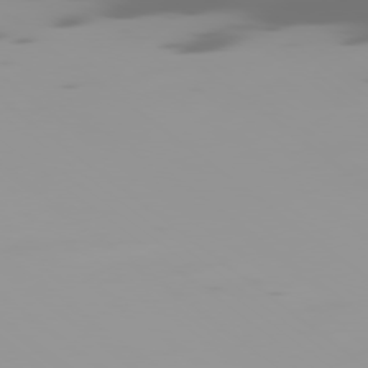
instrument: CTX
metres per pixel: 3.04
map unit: Ap
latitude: -79.3509
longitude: -60.7624
